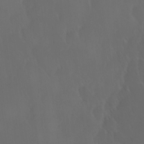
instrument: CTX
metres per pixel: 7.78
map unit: Ave
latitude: 12.4223
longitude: -105.6316
